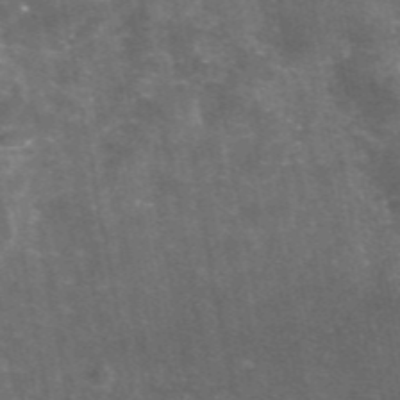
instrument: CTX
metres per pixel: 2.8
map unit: eAb
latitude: 46.5168
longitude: 119.4832
